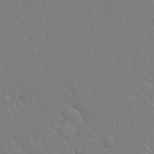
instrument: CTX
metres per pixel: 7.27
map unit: eHh
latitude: 18.0444
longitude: -62.9892
